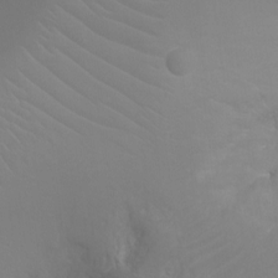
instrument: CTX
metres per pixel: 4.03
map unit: Ht
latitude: -2.5762
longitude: -19.1781
